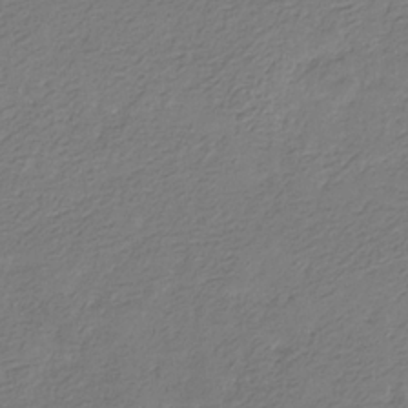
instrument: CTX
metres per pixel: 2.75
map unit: eHb
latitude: -30.0283
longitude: 67.1998
